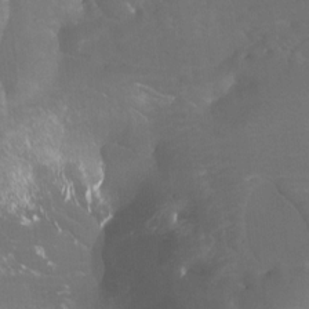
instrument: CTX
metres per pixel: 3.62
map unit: Htu
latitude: -7.5588
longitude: -48.7813
